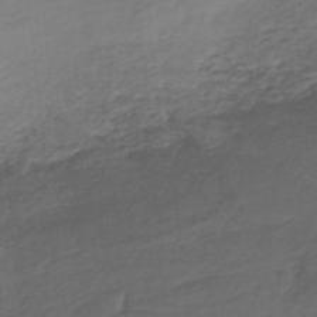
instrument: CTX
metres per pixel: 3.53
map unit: HNb
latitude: -34.7085
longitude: 59.9556
